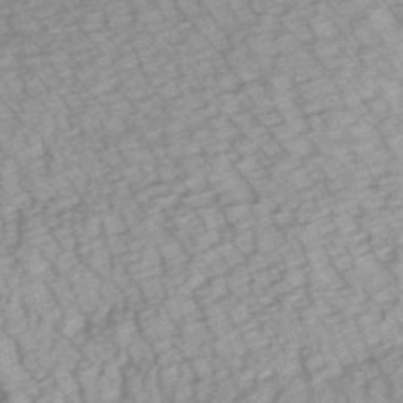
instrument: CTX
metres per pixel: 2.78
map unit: lHb
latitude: -48.2551
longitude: 82.8408
